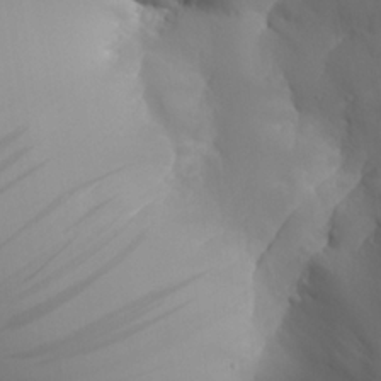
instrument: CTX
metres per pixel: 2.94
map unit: Aa
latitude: 24.1388
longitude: -127.0837
